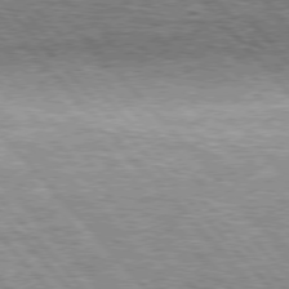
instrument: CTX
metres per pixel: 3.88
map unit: lApd
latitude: 76.1577
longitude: -75.0081
